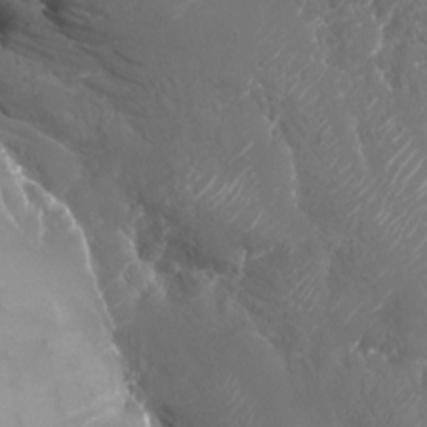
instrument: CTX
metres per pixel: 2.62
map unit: Nhu
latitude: -28.8786
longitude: -69.9717
